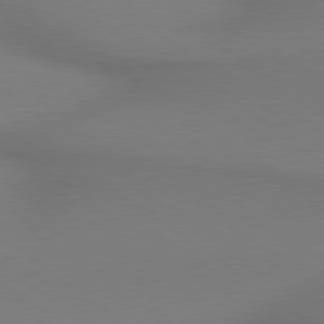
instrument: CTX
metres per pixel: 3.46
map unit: lApd
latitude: 79.0648
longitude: 179.3509
